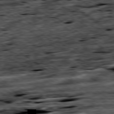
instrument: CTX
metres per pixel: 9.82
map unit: Ap
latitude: -79.4643
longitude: -49.9717
